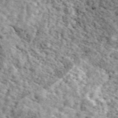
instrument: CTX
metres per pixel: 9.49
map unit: ANa
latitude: 49.5749
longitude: -81.2915
